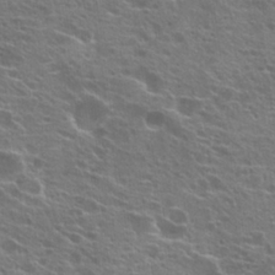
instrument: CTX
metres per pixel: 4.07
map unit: Hto
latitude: 21.8584
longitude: -40.1766
